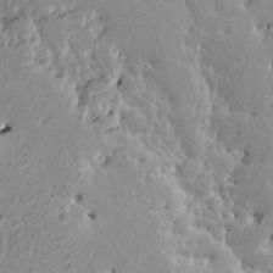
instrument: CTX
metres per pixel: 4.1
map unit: HNhu
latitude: 3.9150
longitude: 6.3306
